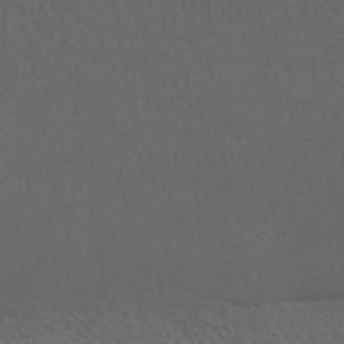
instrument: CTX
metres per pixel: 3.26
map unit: ANa
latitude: 40.9135
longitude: 53.8044
